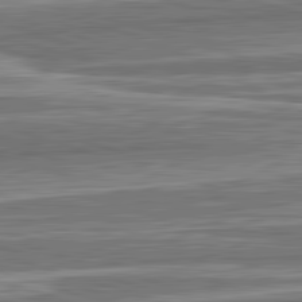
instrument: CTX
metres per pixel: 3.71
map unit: lApd
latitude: 82.8946
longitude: 166.6329
